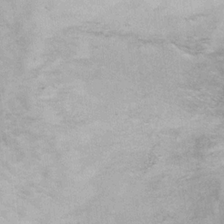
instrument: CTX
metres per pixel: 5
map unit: Hto
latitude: 11.6883
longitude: -37.1214
